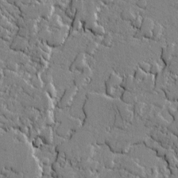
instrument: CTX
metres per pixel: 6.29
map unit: lAvf
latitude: -0.5196
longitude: -108.9891
